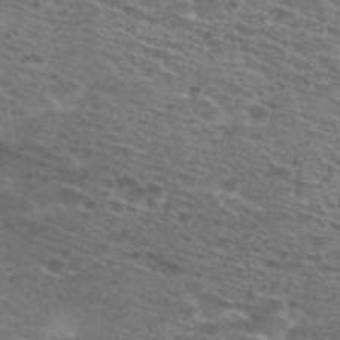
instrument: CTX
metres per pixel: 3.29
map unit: Nhu
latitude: 28.5546
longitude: -48.1767
